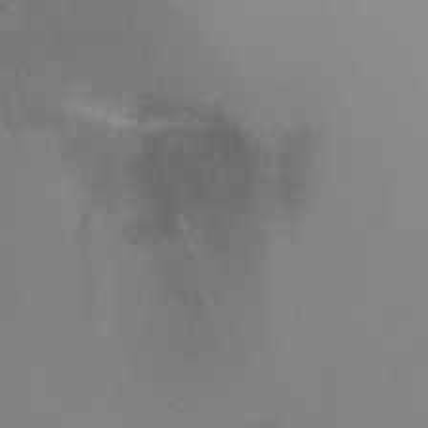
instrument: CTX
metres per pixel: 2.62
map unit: Ht
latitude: -5.9178
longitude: -28.1578
